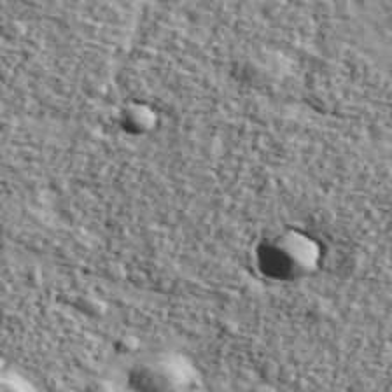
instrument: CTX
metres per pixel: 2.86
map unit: Ave
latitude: 43.1781
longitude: -110.9136
